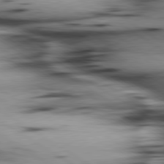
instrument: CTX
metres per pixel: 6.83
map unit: lApd
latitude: 80.1200
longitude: 163.8800
